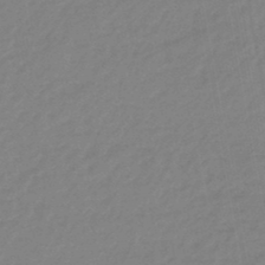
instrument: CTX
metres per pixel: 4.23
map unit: eHb
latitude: -45.7667
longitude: 86.6330
